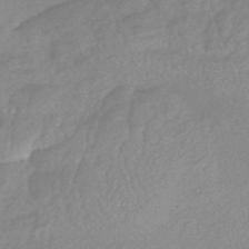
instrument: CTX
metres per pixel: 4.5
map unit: HNhu
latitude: -45.7856
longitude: 91.4077
